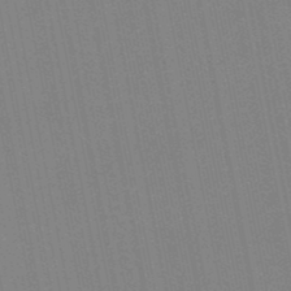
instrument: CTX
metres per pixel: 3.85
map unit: lHb
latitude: -49.2754
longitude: 80.2740
